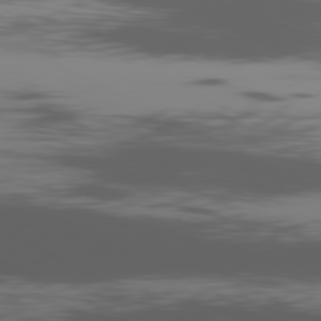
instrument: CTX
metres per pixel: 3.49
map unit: Ap
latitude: -80.9731
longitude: -62.9514
